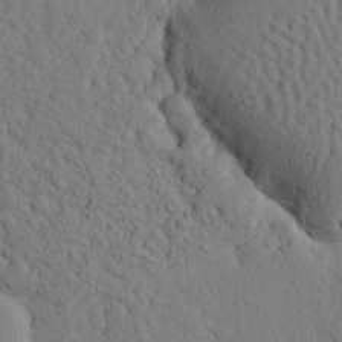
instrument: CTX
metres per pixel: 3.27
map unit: eHh
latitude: 24.8380
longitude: -80.6301
